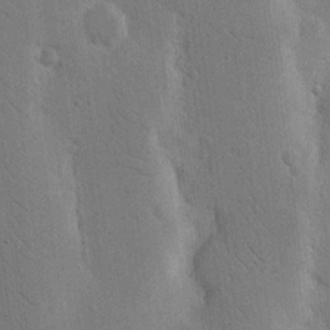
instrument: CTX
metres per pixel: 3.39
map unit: Nhu
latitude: 15.8395
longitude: -77.7449
